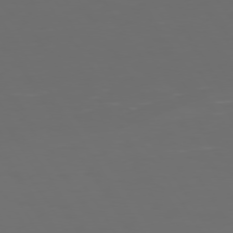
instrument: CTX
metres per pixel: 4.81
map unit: Hpe
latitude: 73.7261
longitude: -126.9325
